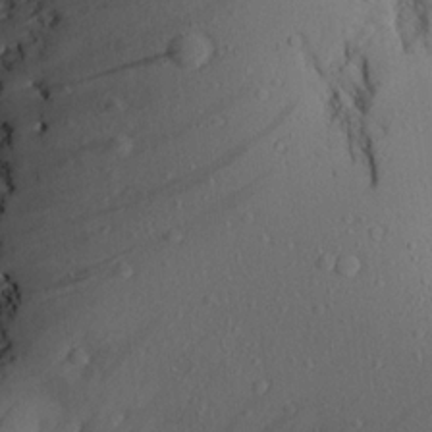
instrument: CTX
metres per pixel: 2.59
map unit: Aa
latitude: 16.2145
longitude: -144.0822
